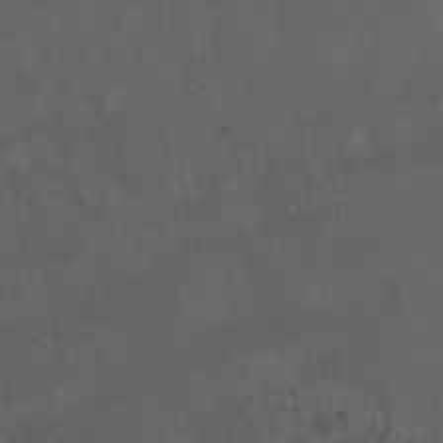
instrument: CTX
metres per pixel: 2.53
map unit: HNhu
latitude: -41.1809
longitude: 101.8044
